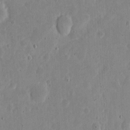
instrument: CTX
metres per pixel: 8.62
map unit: eHh
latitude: 6.3845
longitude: -70.7057
